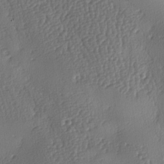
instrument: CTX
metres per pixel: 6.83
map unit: lAa
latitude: -8.4818
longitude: -128.8947
